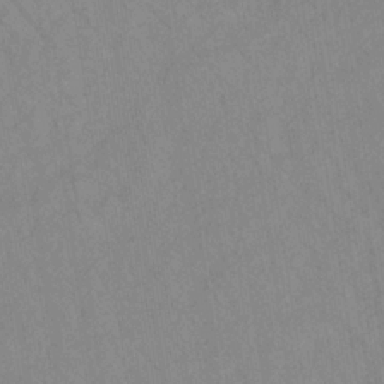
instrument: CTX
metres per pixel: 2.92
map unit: lHb
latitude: -35.0675
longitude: 71.8045
